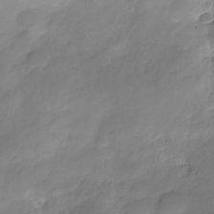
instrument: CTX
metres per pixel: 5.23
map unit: Nhe
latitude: -35.8422
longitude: -145.9150
